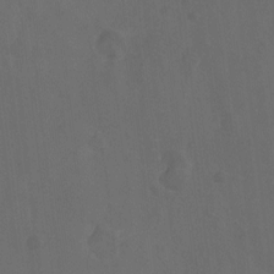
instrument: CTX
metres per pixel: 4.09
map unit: Hto
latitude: -10.1606
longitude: -36.5735
